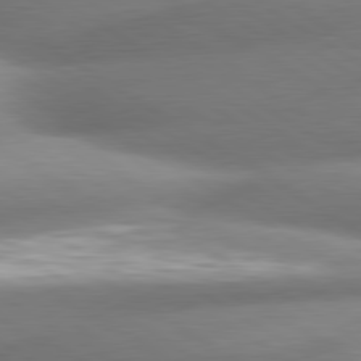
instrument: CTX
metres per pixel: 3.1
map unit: lApd
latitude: 80.5357
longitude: -161.1403
